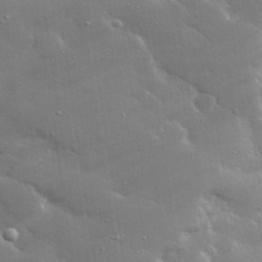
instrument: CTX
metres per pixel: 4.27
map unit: lHvf
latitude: 31.7639
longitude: -93.3103
